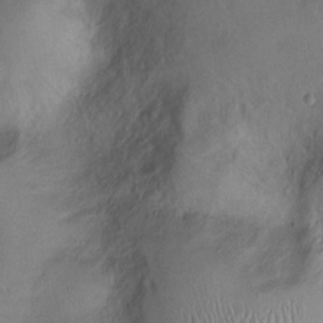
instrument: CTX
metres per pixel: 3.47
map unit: Ht
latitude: 0.0633
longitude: -13.6316
